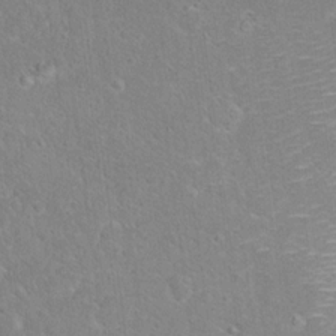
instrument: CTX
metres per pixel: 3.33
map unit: Hto
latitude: 17.4049
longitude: -37.0648
